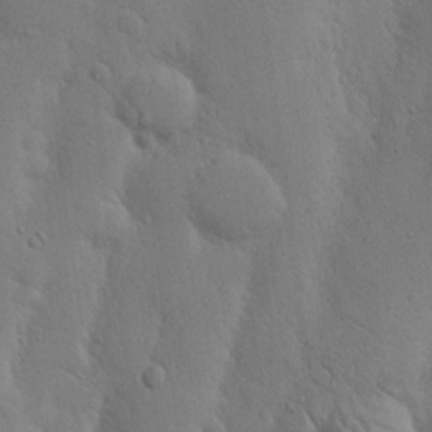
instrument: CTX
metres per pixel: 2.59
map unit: Nhu
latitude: 19.5371
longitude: -75.2915
